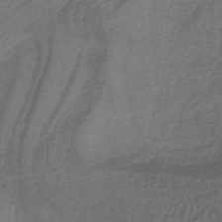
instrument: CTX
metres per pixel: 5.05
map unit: lHb
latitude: -41.9556
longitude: 66.3117
